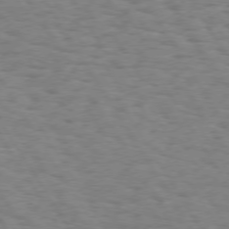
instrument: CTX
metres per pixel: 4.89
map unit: Hpe
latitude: 73.1970
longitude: -140.0822
